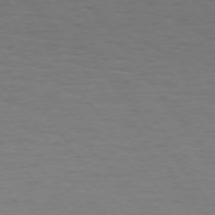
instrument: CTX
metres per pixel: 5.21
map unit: Hpe
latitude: 74.5546
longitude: -131.6883
